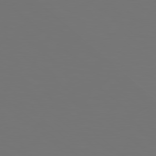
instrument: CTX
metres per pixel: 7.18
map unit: Hpe
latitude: 78.2523
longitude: -174.6302
